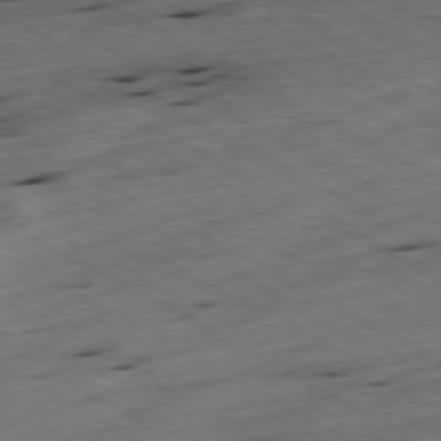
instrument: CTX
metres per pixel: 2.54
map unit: Ap
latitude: -79.2565
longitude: -68.1767
